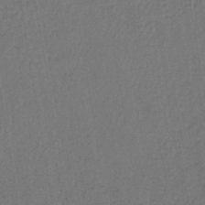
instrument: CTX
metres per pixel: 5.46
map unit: lHb
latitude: -42.3495
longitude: 60.8219
